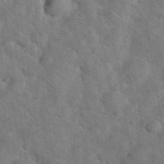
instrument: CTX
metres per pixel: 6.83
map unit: eHh
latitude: 36.7246
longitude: -64.8569
